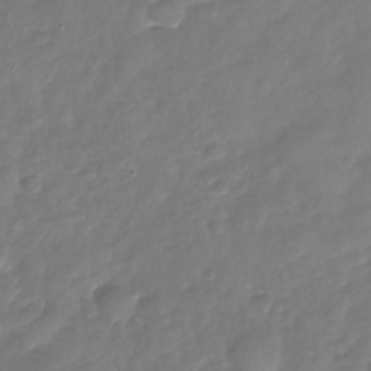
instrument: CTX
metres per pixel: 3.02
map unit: Nhu
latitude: -29.0864
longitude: -61.4615
